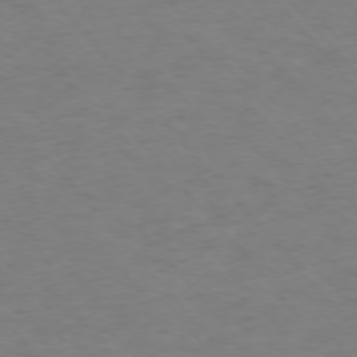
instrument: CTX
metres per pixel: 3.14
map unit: Ap
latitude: -76.2928
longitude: -83.7071
